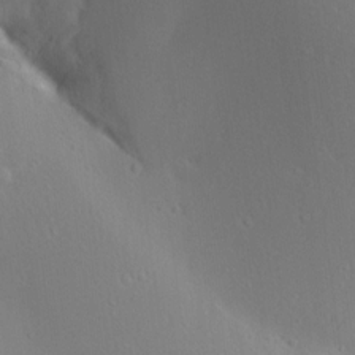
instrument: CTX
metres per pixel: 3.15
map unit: Aa
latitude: 12.5735
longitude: -142.8002
